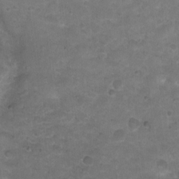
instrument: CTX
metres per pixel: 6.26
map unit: Nhu
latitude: 4.0822
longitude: -15.8395
